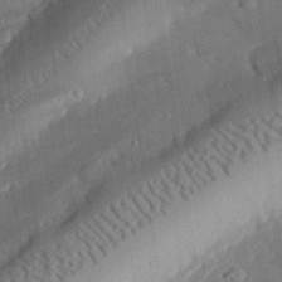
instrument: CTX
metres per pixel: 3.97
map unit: eHh
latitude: 28.3467
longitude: -82.1766
